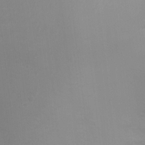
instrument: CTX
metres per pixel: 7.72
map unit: Ht
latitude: -7.0486
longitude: -21.6316
